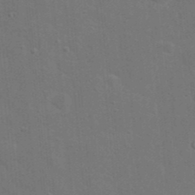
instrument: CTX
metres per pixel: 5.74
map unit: eHh
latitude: 19.9906
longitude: -64.1200
